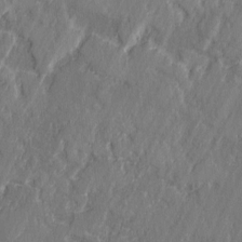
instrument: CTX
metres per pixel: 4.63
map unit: lAvf
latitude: -1.6722
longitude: -108.0444
